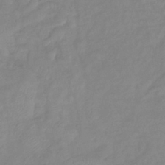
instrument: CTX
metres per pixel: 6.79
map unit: eHb
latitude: -40.7652
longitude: 81.1998
